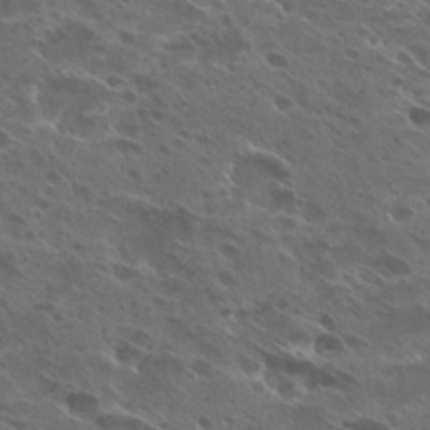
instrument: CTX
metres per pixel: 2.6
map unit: Hto
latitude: 26.4979
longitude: -40.6301
